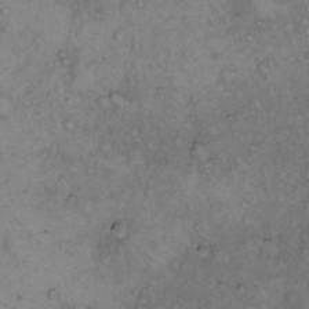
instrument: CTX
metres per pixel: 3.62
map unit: Hto
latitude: 12.3845
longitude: -60.7057
